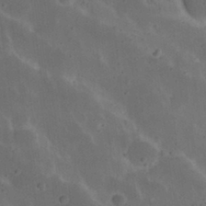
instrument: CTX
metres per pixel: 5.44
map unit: Nhu
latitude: 22.9136
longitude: -70.7813
